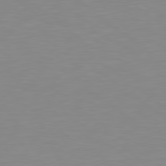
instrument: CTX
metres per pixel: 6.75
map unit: Hpe
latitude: 78.8002
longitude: -173.0458
